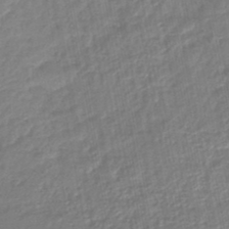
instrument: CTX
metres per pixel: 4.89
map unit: lHb
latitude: -45.0109
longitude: 77.9745
